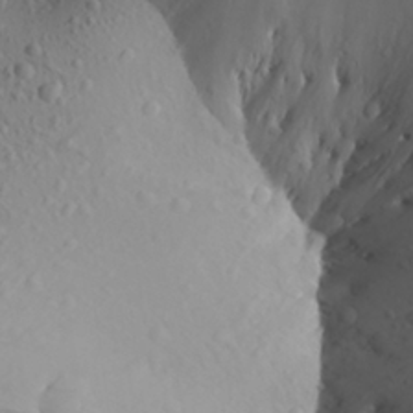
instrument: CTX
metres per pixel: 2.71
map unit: Aa
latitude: 26.1578
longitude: -144.6868
